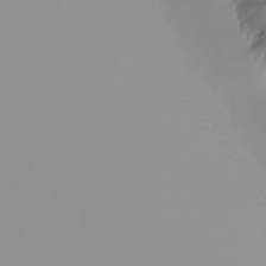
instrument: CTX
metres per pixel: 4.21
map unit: Nhu
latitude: -6.5384
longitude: -83.8205
